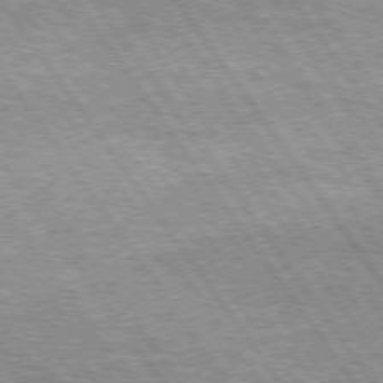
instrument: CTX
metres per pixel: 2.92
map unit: Hpe
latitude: 74.5924
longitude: -151.0836
